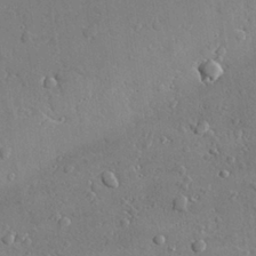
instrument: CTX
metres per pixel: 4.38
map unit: lAvf
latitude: 28.2144
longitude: -107.9150
